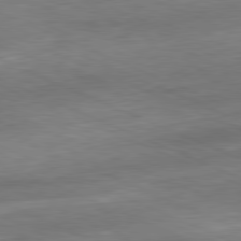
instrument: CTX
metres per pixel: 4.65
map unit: Ap
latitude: -81.5777
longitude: -86.9514
